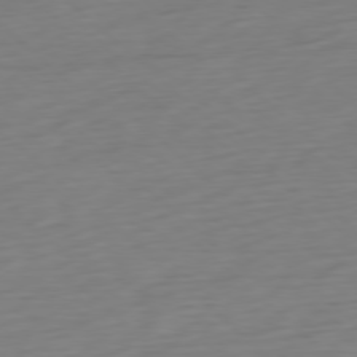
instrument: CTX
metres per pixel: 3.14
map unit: Ap
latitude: -78.1605
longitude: -77.8394
